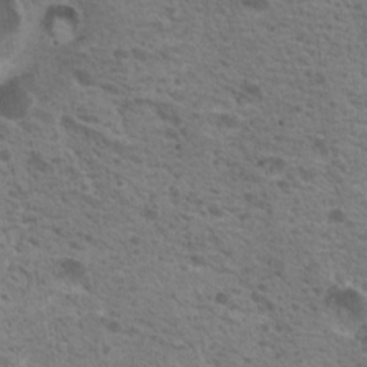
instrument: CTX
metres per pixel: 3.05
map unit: Nhu
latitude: 19.2915
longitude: -31.3671
